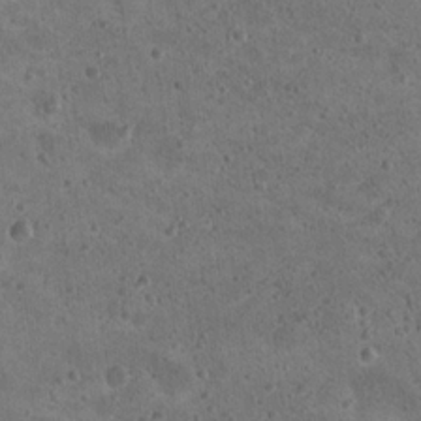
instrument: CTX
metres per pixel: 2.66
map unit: Nhu
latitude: 18.4223
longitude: -29.8016
